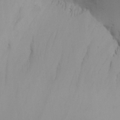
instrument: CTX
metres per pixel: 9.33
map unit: Aa
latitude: 19.7071
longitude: -145.1025
